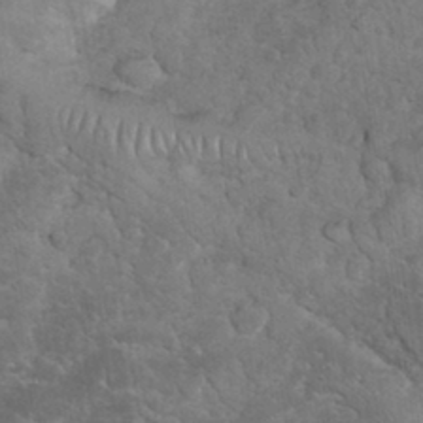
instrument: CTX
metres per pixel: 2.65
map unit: eHh
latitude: 33.8394
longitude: -66.0633
